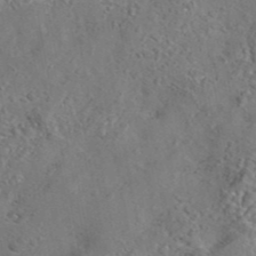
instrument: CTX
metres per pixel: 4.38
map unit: eAb
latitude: 42.7813
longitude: 105.1620
